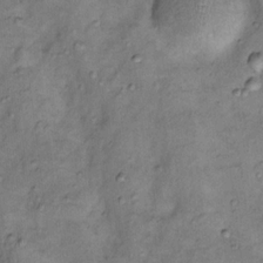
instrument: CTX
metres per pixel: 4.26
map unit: Nhu
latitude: 11.4427
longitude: -28.7057
